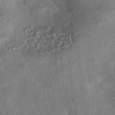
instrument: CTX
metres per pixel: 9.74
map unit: eHh
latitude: -41.8800
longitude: 121.4643
